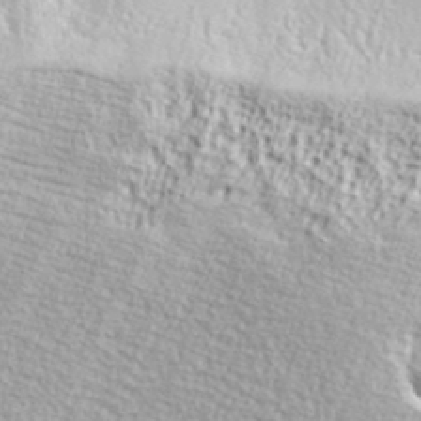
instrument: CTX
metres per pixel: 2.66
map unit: ANa
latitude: 37.1214
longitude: 14.2740
